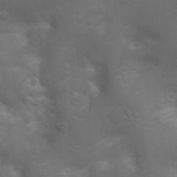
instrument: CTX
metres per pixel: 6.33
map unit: Ht
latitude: -6.7652
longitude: -21.7072
